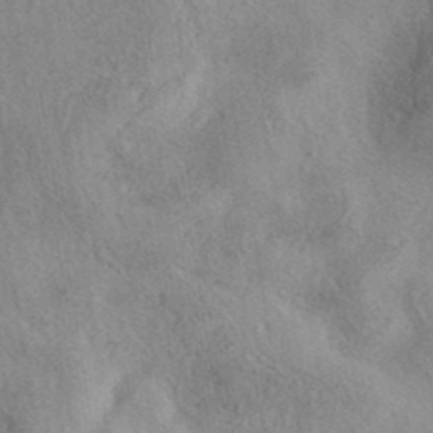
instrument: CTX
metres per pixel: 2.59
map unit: eAb
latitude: 40.1010
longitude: 109.0297
